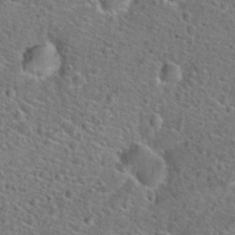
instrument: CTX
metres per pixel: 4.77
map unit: Hto
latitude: 23.9906
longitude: -48.2522
